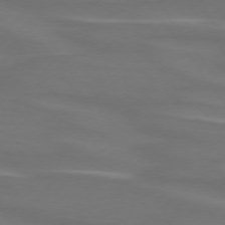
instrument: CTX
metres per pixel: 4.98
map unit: lApd
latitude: 74.7057
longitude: -79.5938
